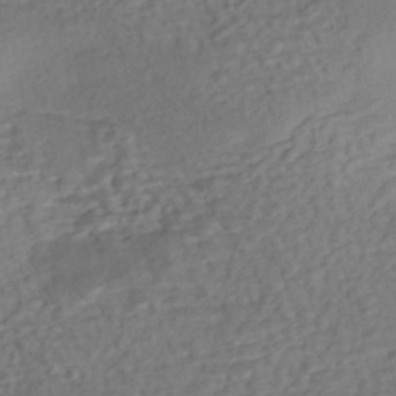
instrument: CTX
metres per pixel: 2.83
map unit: eHh
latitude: -43.3131
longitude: 120.5384
